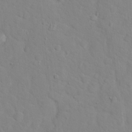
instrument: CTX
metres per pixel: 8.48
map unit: Hto
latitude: 17.6127
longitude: -36.2523
